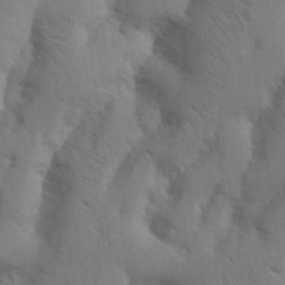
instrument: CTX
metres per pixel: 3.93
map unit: Nhu
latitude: 19.6316
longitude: -76.2144
